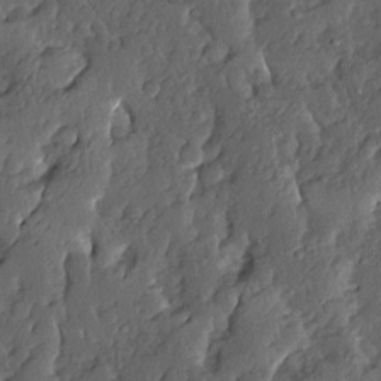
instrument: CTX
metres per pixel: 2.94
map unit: Ave
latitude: 13.9717
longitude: -135.8961
